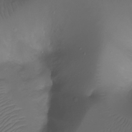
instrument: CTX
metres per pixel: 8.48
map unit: Ht
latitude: -11.8611
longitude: -45.2537
